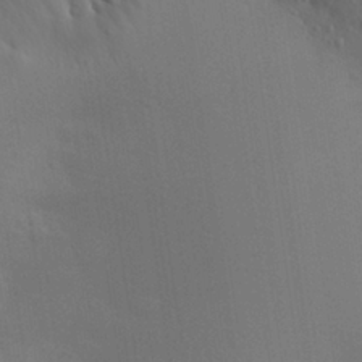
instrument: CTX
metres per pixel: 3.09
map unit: Aa
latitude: 27.3860
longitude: -146.0444
